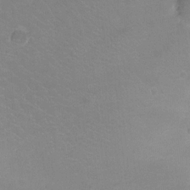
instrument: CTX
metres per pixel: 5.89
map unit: Ht
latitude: -10.1606
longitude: -38.9514
